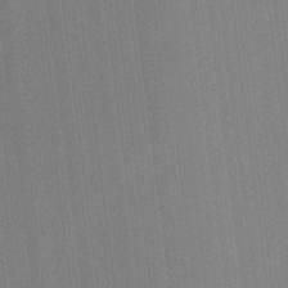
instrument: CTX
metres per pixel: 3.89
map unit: lHvf
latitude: -11.5966
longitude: -104.5924
